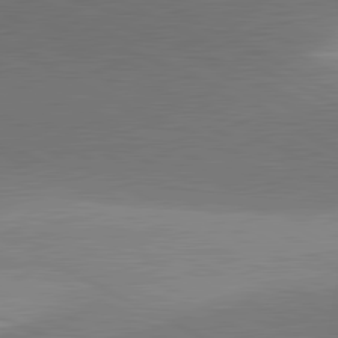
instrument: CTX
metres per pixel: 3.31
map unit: lApd
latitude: 81.4237
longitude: 135.5399
